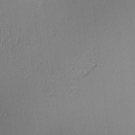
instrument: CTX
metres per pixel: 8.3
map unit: lAa
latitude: 2.5168
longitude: -115.6315
